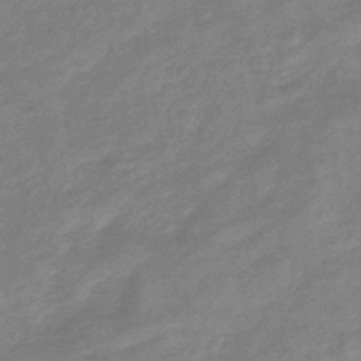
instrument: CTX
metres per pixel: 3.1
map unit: eHb
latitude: -45.1053
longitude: 81.8045
